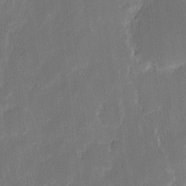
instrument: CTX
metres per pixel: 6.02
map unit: eHh
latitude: 9.7639
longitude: -68.3467
